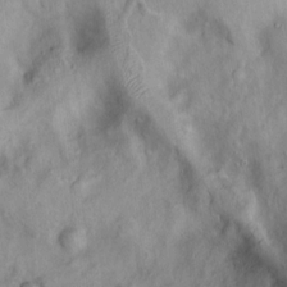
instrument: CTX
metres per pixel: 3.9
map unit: Htu
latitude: -5.9178
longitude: 152.3306
